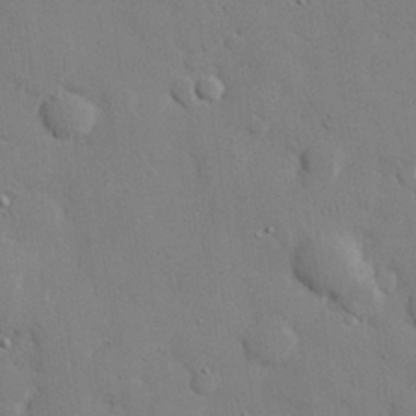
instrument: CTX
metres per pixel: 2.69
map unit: eHh
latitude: 27.9717
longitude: -81.6694
